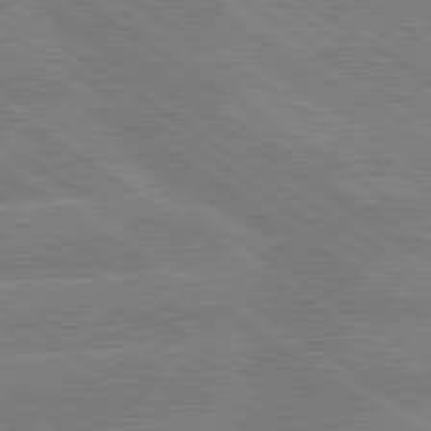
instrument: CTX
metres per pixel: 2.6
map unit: lApd
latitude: 79.7639
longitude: -132.1011
